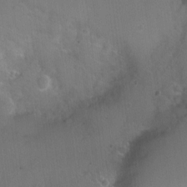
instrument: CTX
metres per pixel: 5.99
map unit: Hto
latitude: -2.9541
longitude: -34.3278
